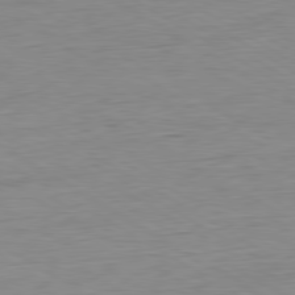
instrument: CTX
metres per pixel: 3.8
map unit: Ap
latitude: -80.7841
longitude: -78.9703
